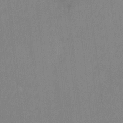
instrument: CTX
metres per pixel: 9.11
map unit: Ht
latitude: -4.4629
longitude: -17.1214
